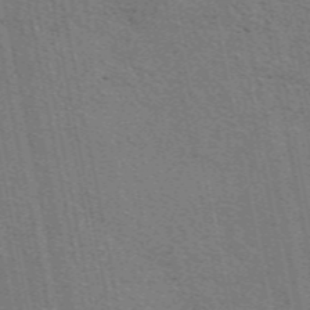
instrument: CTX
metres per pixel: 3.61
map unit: eAb
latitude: 50.9135
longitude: 108.7841
